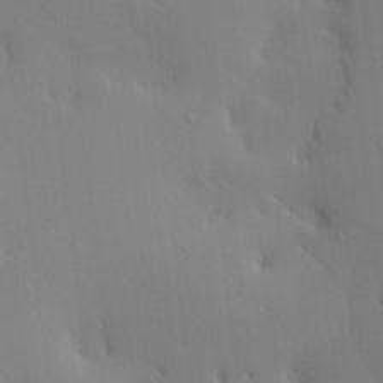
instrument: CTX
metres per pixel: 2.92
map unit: Nve
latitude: -8.1606
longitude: 175.5210
